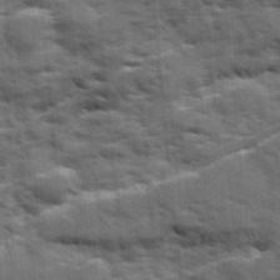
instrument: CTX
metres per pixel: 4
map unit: Ave
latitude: 19.2348
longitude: -130.1767
